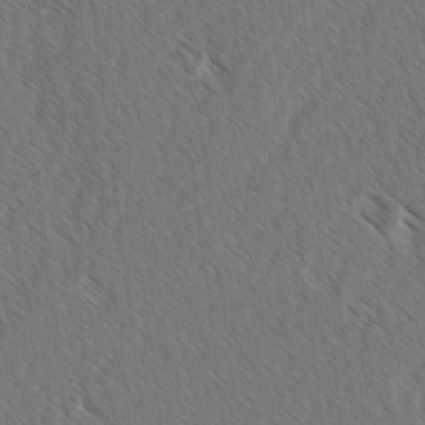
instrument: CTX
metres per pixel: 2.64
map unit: lAvf
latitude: -3.0486
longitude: -113.9717
